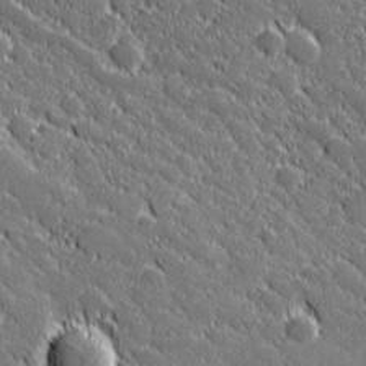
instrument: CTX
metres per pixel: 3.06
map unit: lHvf
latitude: 27.4993
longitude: 141.7100
